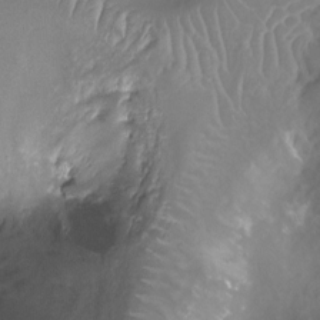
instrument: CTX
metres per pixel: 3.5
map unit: Ht
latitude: -8.8030
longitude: -20.0633
